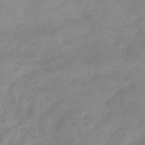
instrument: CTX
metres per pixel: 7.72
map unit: HNhu
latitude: -42.1227
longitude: 90.9353
